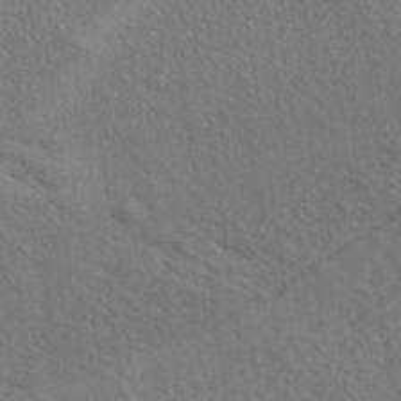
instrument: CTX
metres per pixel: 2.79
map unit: ANa
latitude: 39.4993
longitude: 29.8045
